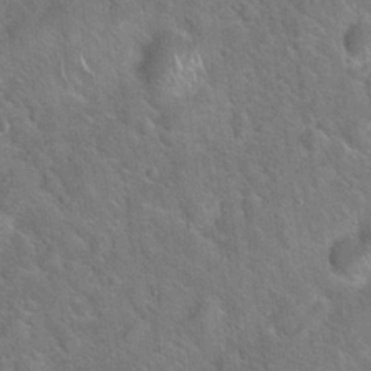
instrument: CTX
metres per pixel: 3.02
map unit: Hto
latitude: 19.8961
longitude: -51.5560
